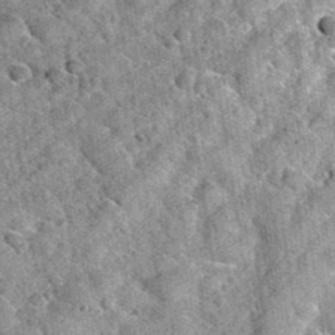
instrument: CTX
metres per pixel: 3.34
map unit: Hto
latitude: 35.3481
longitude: -52.4601
